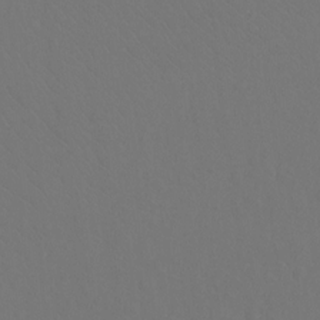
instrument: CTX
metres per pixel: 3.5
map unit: Hto
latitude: -10.5196
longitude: -37.4427
